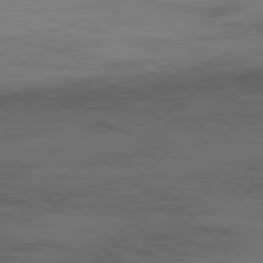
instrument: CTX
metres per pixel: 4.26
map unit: Ap
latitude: -77.6911
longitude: -63.0648
